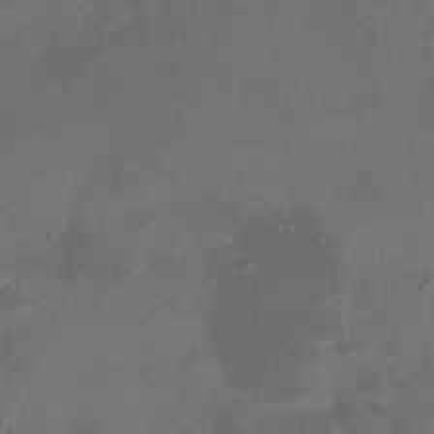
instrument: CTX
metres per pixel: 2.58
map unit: HNhu
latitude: 7.0080
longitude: 8.3306
